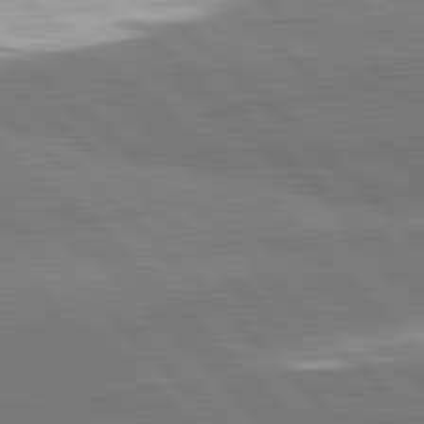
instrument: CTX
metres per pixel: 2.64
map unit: lApd
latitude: 82.2144
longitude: 162.7652
